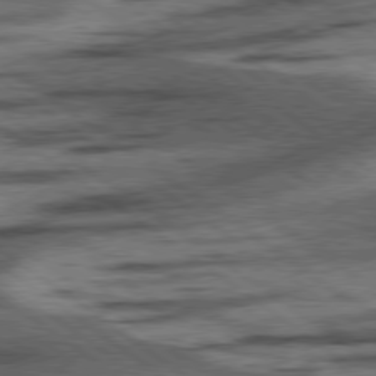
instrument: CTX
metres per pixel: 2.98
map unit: lApd
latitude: 78.3845
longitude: -53.1781
